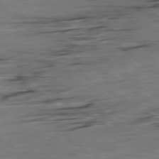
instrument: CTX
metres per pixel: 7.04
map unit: Hpe
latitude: -79.3509
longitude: -22.3845
